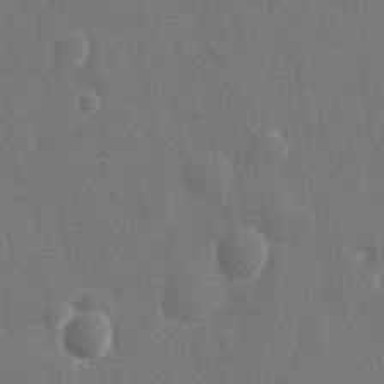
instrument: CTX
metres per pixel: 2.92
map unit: eHh
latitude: 10.3278
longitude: -70.5923
